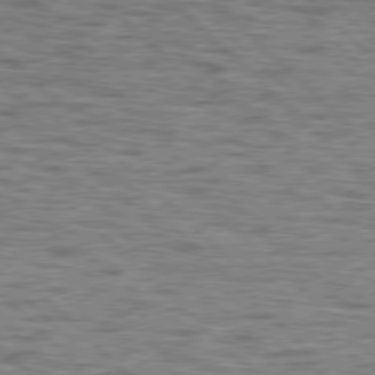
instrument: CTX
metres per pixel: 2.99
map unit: lApd
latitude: 77.1781
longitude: -70.8947
